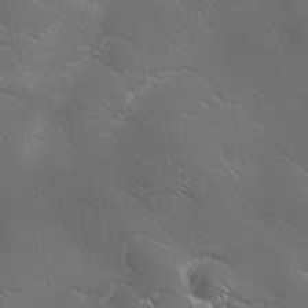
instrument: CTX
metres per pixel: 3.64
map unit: Ave
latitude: 0.9324
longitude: -114.0633
